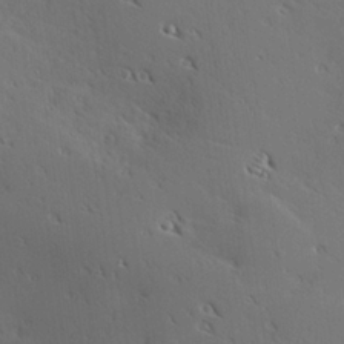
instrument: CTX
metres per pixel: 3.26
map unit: Hve
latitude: 25.5371
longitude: -92.4223
